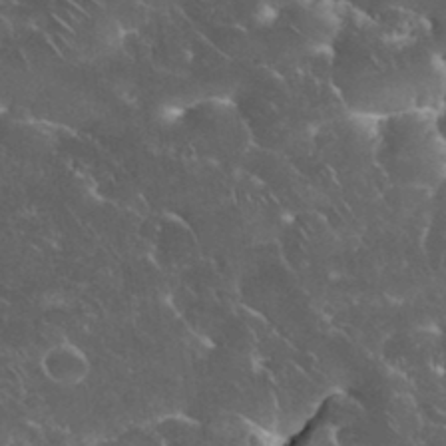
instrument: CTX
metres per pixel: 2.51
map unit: eHh
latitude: 34.6679
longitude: -64.9514
